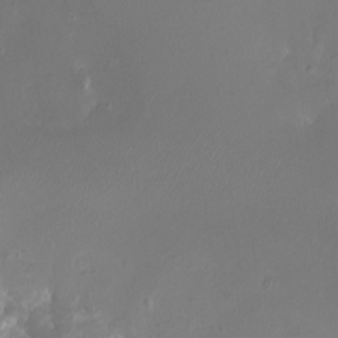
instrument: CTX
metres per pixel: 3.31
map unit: eHh
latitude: -6.1794
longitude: -77.9717
